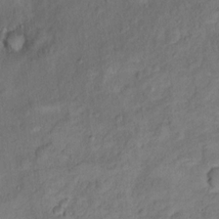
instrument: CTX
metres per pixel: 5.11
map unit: Ht
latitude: 11.4804
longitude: -40.0444
